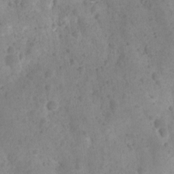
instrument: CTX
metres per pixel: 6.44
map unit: Ave
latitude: 11.8206
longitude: -105.6505
